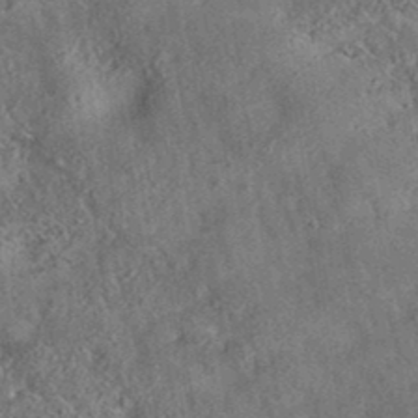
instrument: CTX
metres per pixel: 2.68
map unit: eAb
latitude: 35.8961
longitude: 116.1038
